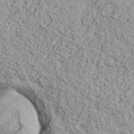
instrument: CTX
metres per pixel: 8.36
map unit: eHh
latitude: 37.6505
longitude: -81.1403
